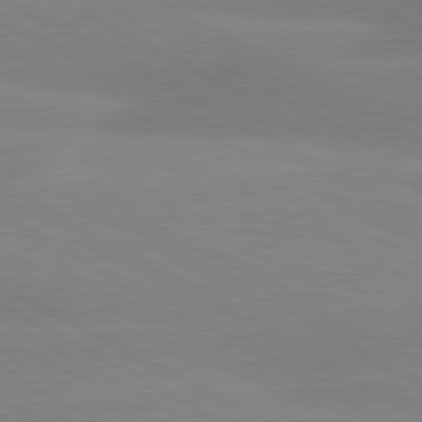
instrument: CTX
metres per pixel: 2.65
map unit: lApd
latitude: 80.4412
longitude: -147.1592
